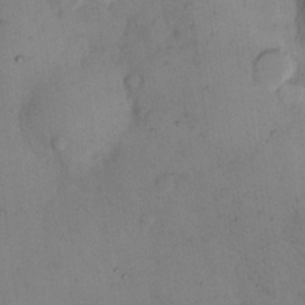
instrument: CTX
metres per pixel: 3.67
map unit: eHh
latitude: 12.6680
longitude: -62.1011
